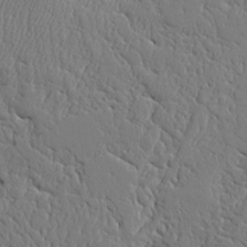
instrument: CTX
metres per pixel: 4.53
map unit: Aa
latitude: 25.3859
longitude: -129.7449
